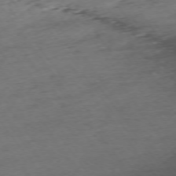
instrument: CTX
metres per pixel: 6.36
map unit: Ap
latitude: -74.6708
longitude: -80.2711
